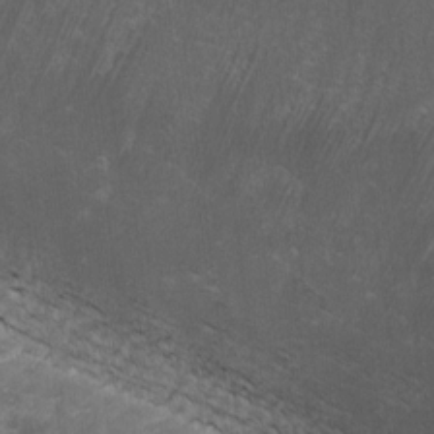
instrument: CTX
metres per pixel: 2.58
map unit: lHvf
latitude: -14.7464
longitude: -99.4237
